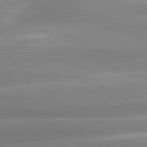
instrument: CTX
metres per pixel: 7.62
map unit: lApd
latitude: 80.3467
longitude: -138.1389
